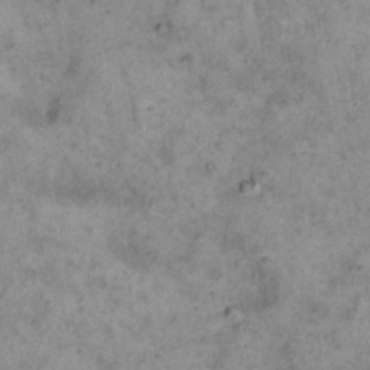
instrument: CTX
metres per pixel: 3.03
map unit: eHh
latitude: 17.5749
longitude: -62.3090
